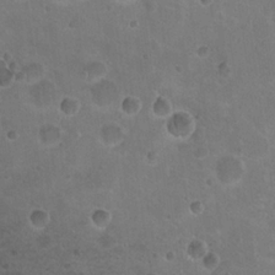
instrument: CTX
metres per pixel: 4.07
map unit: Nhu
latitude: 18.2900
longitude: -32.8758
